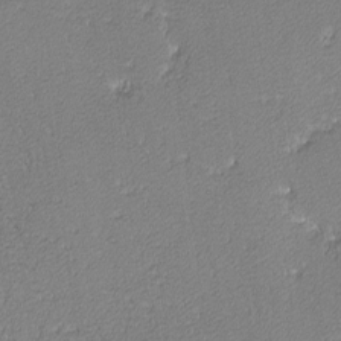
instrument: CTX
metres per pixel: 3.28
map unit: lHvf
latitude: -12.5574
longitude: -103.8016
